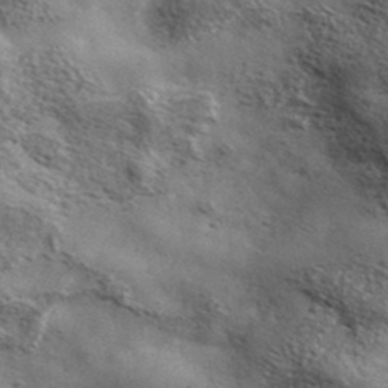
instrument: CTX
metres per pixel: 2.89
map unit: ANa
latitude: 39.3482
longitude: -90.7813
